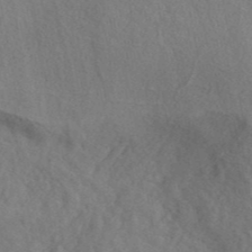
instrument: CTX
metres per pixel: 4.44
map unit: ANa
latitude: 41.7071
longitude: 53.3887
